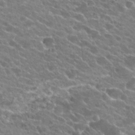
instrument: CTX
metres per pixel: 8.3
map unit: Hto
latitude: 23.9906
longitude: -38.0255
